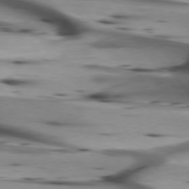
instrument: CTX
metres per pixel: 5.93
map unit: lApd
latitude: 75.6505
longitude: -65.4426
